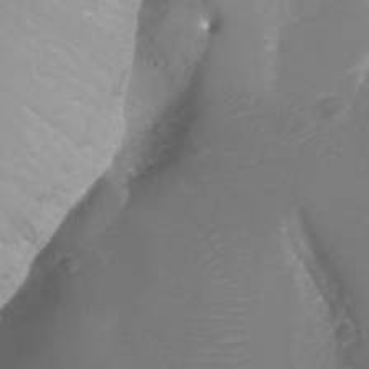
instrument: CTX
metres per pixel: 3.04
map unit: Aa
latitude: -8.1606
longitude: -71.3481
